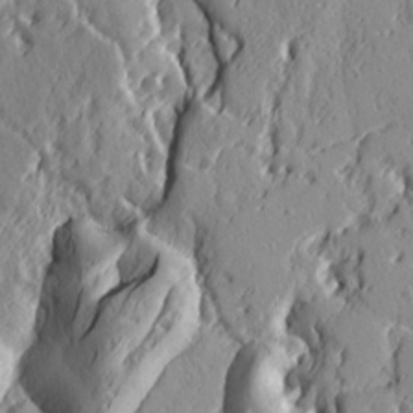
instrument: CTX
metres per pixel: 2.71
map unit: Ht
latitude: 7.7450
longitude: -77.9150
